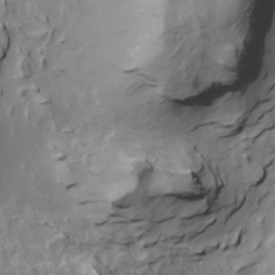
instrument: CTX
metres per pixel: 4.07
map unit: Htu
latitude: -5.2565
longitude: 150.3117
